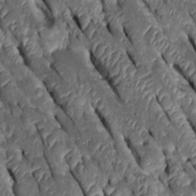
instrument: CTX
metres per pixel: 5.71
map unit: Htu
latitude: 0.1011
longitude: 148.1795
